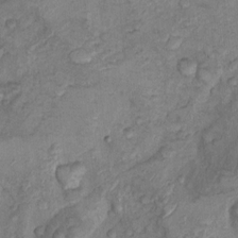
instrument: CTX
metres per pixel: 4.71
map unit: Nhu
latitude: 9.5560
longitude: -25.4048
